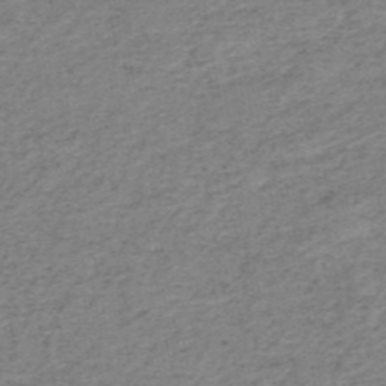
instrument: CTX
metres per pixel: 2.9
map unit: HNb
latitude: -51.5210
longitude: -52.9703
